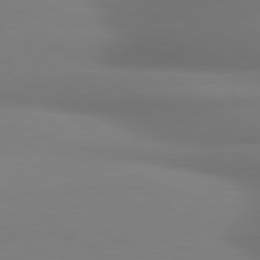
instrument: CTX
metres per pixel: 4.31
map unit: lApd
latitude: 80.1578
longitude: 175.2564
